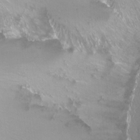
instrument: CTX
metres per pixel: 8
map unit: Nhu
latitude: -6.9163
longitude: -44.2333
